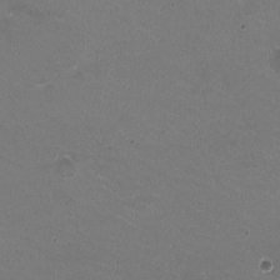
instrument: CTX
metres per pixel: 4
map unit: HNhu
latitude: -2.3306
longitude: -2.5168
